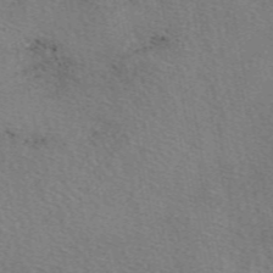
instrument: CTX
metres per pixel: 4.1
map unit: eAb
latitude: 50.3845
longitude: 110.1227
